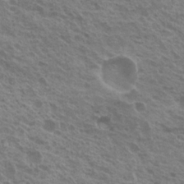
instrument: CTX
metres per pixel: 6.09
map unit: Nhu
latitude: 21.3293
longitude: -30.9892
